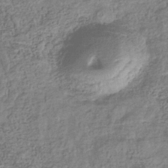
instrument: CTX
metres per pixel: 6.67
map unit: eHb
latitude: -35.8233
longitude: 80.4062
